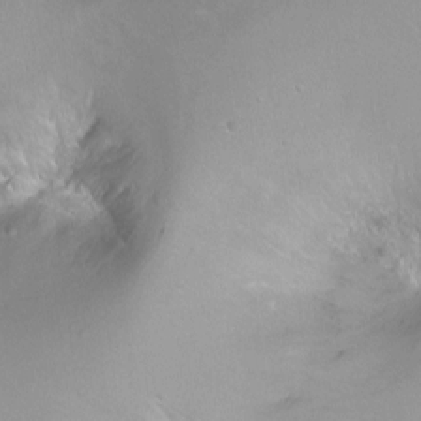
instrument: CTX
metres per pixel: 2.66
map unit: Hto
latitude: -6.4818
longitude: -48.7057
